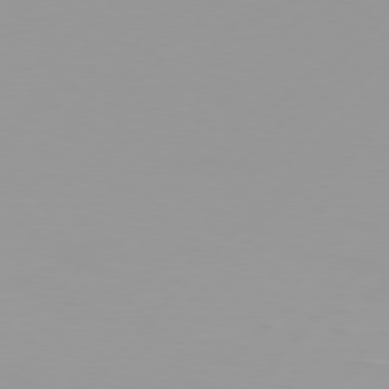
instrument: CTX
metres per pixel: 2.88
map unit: Hpe
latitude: 76.9891
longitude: -139.3482
